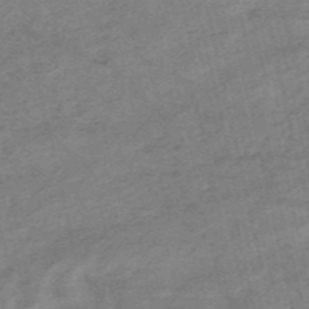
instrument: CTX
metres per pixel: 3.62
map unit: HNb
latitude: -54.2929
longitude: -42.5924
